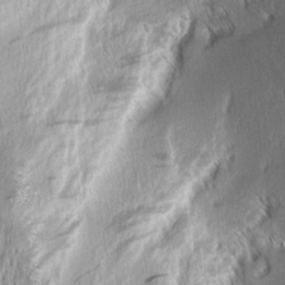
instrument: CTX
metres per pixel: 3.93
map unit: Aa
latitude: 8.1011
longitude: -131.2537
